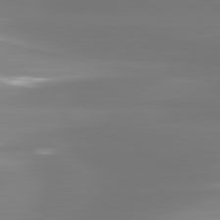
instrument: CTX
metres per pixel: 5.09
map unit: lApd
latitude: 81.3293
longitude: -134.1389
